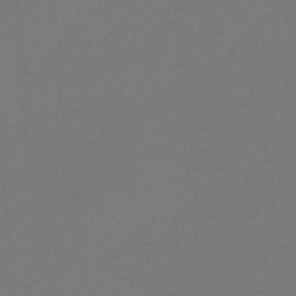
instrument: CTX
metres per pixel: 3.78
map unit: eHb
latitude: -49.4455
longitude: 83.6722
